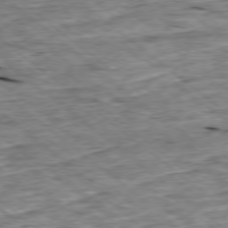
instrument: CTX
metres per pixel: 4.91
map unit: Ap
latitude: -78.8030
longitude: -86.9325
